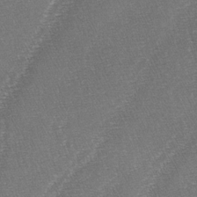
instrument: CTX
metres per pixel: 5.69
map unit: lAa
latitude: -4.2550
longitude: -128.9702
